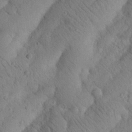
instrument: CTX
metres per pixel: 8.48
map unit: Nhu
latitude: 20.8191
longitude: -75.0458
